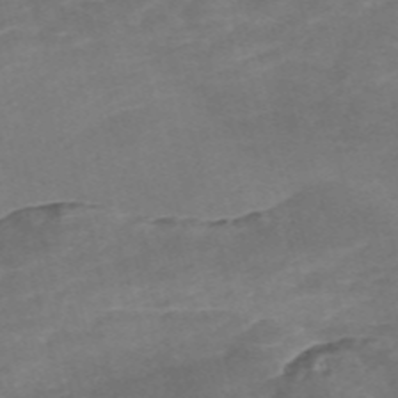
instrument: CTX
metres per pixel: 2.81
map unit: Nve
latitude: -58.2172
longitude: 59.1620
